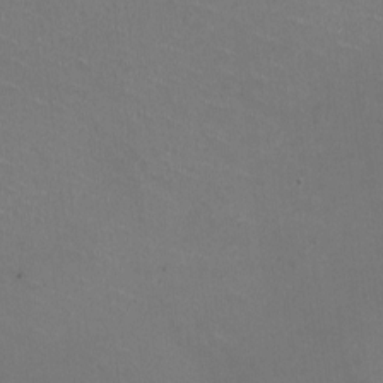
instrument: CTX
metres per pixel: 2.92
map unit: HNhu
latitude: -2.1227
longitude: -1.9339
